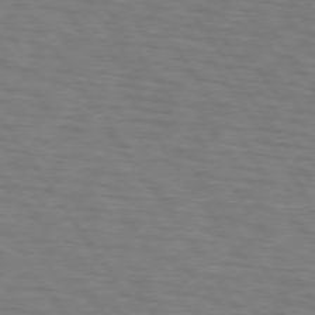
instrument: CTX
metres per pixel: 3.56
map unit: lApd
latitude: 74.4223
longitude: -77.7071
